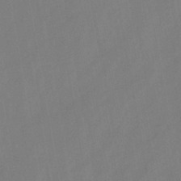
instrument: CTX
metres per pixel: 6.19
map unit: HNb
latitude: -44.8408
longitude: -38.7246
